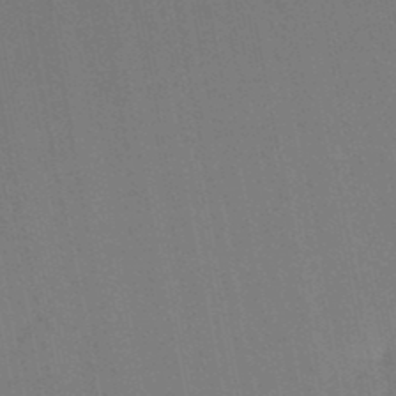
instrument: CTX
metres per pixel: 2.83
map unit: lHb
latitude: -47.1809
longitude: 69.7666
